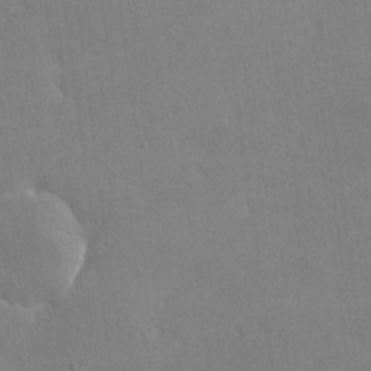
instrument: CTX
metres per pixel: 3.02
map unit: lHvf
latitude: -11.1242
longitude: -102.1011
